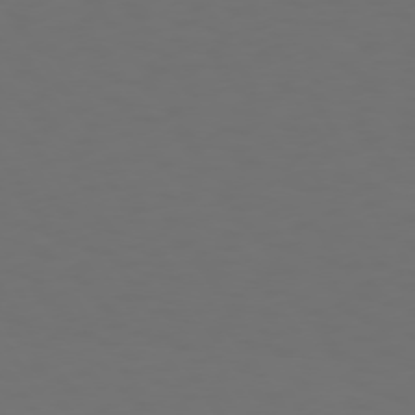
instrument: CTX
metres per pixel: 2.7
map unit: Hpe
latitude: 73.5749
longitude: -127.3671
